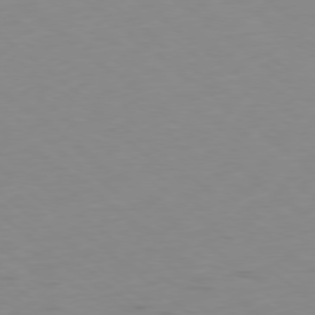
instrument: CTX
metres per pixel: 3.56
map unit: Ap
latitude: -78.5951
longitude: -63.3860
